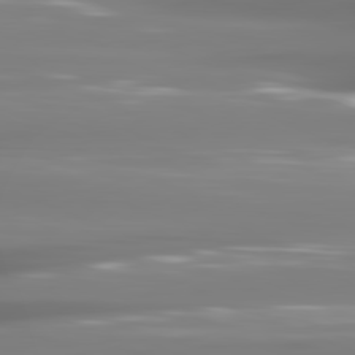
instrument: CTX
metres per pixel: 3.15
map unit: lApd
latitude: 81.2726
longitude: -138.6490
